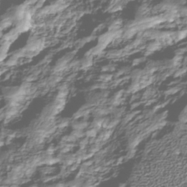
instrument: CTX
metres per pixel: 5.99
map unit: Nhu
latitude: -39.5588
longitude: -82.6301
